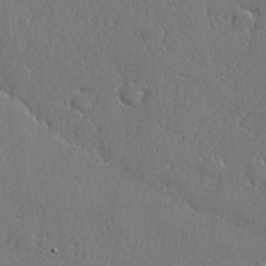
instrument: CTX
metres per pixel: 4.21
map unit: lHvf
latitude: 22.9892
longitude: 145.0298
